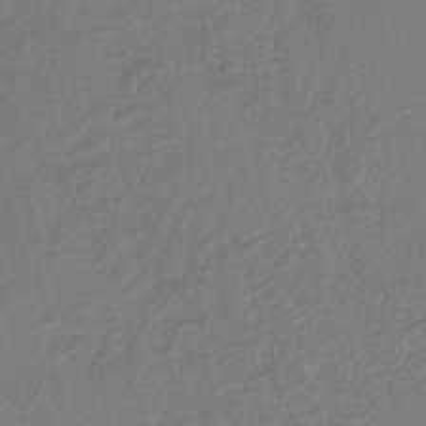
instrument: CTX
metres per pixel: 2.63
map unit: lHb
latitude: -38.0472
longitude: 68.8785
